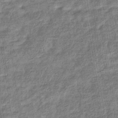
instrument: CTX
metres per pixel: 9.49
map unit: eHb
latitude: -36.3117
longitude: 79.8233
